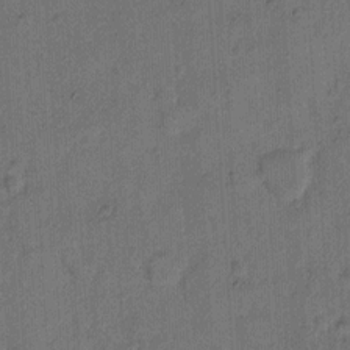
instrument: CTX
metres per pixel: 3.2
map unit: Hto
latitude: 8.2523
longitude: -61.4426
